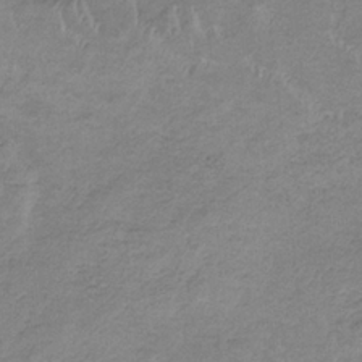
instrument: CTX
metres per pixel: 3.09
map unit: HNb
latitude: -33.4266
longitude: 58.8407
